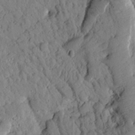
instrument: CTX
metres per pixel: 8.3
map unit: Htu
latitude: 1.3103
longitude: 176.2551
